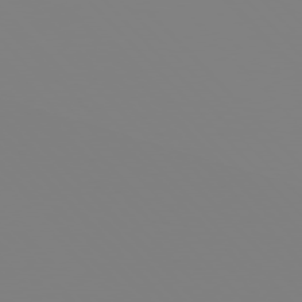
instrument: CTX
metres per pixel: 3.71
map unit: Hpe
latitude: 77.1592
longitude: -161.3481
